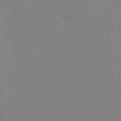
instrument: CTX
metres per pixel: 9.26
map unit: Ave
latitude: 17.1781
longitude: -139.1781
